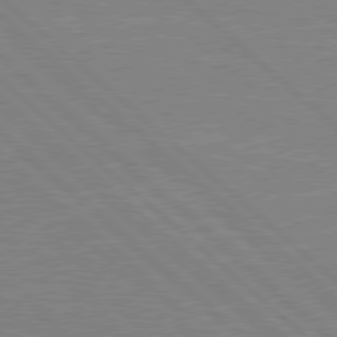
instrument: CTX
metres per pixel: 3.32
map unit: Hpe
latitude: 78.2712
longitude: -122.8569
